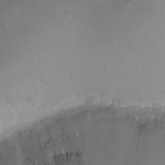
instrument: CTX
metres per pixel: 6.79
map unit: Ht
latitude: -2.3684
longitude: -19.8961
